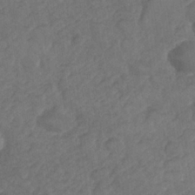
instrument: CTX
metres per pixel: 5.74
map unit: Nhe
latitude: -35.9367
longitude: -178.1956
